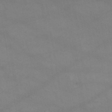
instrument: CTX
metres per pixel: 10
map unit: HNb
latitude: -45.5210
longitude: -36.9703
